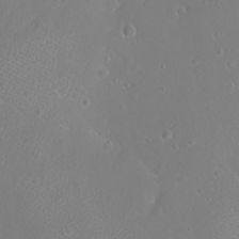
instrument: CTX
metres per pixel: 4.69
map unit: eHh
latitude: -8.7652
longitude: -69.8205
